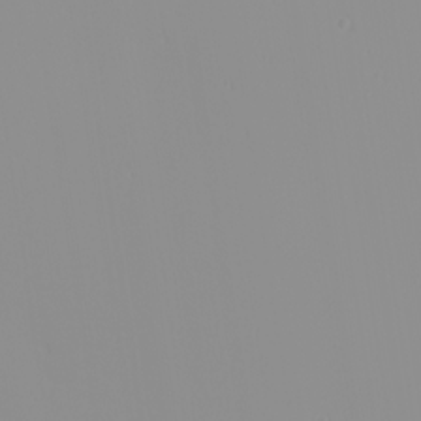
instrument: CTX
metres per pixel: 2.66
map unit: Nhu
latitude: -0.0850
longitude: -75.9150
